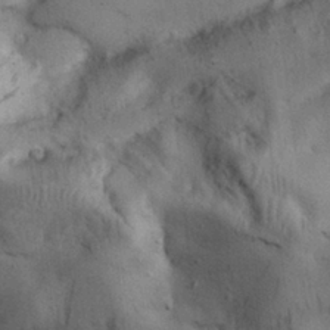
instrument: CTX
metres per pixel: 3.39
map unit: Nhu
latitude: 26.7057
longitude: -71.3481
